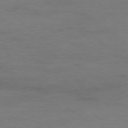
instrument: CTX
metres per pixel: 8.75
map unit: Ap
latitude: -78.5384
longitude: -87.3670
